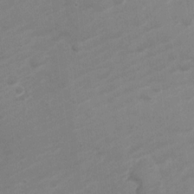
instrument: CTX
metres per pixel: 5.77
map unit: Nve
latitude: -18.7463
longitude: 108.2928
